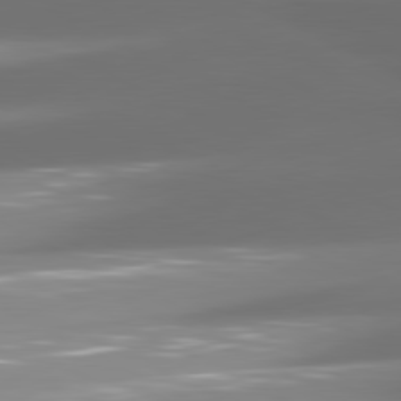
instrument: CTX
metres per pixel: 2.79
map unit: lApd
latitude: 80.7813
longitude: -145.9717
